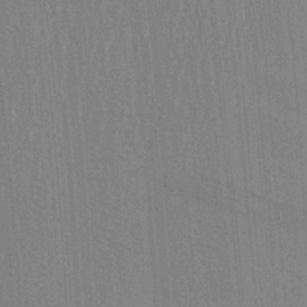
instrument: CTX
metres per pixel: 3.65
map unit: Aa
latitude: 19.9906
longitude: -143.5560
